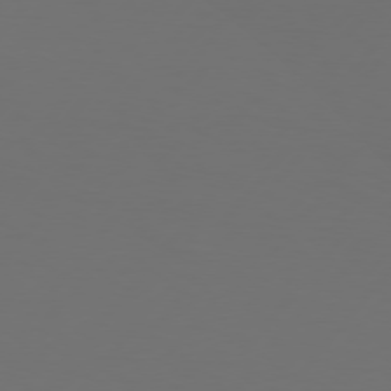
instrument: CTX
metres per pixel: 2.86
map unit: Hpe
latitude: 76.1766
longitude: -138.8191
